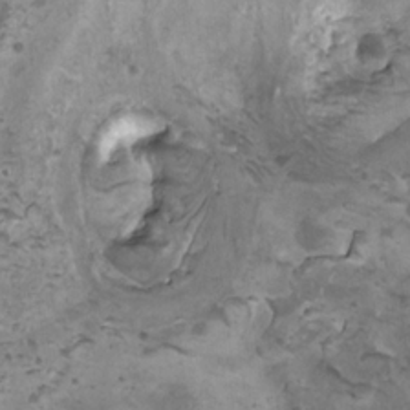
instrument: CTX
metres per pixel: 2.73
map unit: HNhu
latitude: 0.8946
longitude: 5.4832
